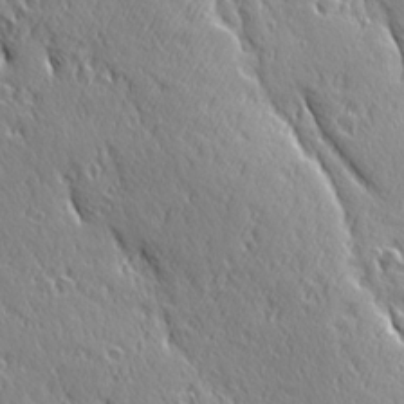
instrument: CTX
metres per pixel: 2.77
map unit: Ave
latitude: 21.1026
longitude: -136.0822
